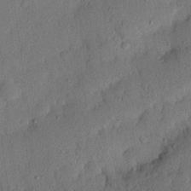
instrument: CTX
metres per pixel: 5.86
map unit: Nhu
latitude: 21.0837
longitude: -78.1578
